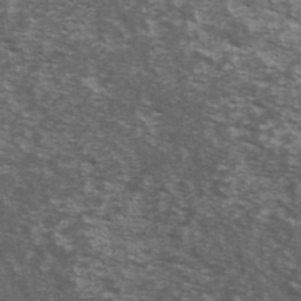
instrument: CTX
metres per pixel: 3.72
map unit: Ave
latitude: 40.2333
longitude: -110.2901
